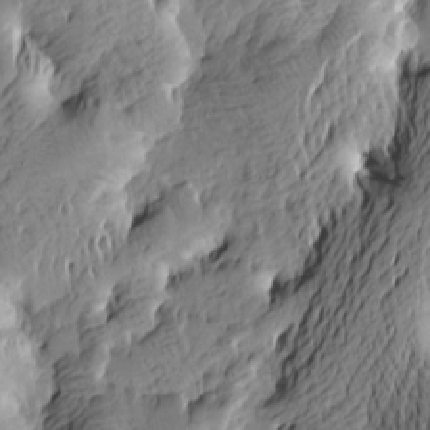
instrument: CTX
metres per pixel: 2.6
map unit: Htu
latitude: -3.5777
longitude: -175.8394
